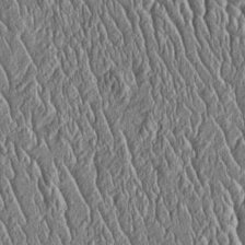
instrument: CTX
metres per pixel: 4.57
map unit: Htu
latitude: -4.4818
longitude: 157.8233
